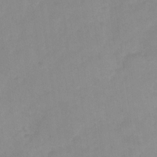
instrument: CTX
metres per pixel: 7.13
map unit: Nhu
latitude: -28.8975
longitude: -63.4805
